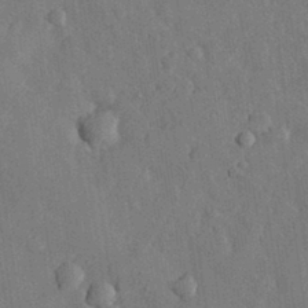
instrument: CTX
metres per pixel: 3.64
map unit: eHh
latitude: 31.2915
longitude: -77.4426
